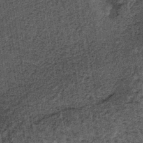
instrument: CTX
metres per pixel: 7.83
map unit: lHb
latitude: -39.6533
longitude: 64.6141
